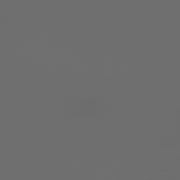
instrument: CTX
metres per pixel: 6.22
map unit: lApd
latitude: 79.0270
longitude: -166.6301
